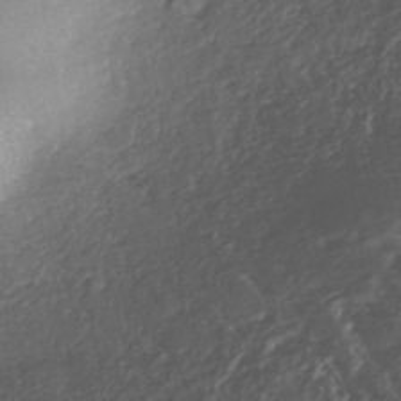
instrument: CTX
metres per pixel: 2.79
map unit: ANa
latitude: -41.5021
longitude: 104.6896
